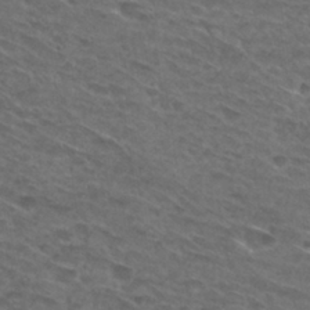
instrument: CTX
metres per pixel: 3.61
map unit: Hto
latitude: 30.1578
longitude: -47.7828
